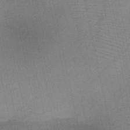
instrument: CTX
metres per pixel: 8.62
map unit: HNb
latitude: -45.6911
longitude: -41.6315
